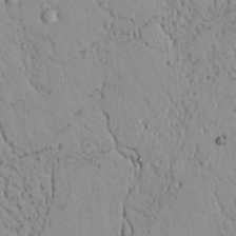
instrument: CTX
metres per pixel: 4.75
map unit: lAvf
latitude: 9.1214
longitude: 168.7841
